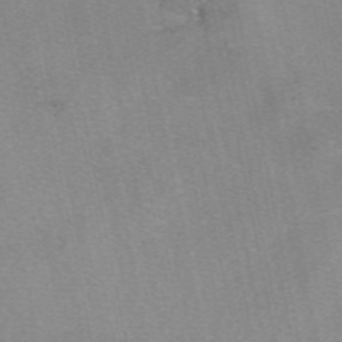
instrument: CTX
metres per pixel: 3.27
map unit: eAb
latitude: 49.3293
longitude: 103.5399
